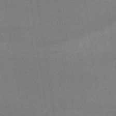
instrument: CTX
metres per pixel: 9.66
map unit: lHb
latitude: -34.3873
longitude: 67.1431
